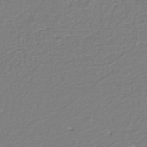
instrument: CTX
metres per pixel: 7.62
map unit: eHh
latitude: -42.6140
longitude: -33.0458
